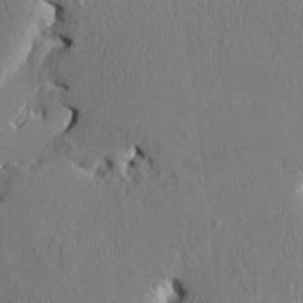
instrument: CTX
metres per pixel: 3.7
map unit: HNhu
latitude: 3.9528
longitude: -4.4034
